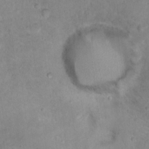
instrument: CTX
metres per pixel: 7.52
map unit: Nhu
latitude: 17.9150
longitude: -32.1578
